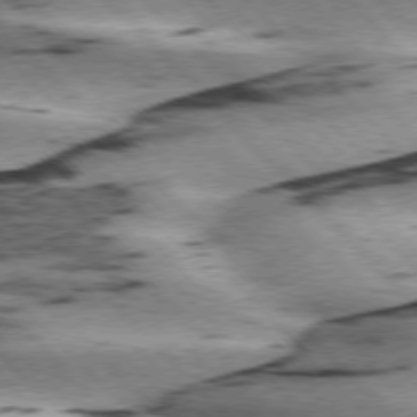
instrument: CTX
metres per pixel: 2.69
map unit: lApd
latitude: 76.1011
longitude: -78.8191
